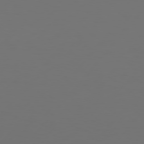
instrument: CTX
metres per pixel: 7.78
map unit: Hpe
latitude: 75.4238
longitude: -129.1025
